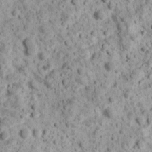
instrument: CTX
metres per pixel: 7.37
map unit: Ave
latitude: 17.9717
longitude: -134.3845
